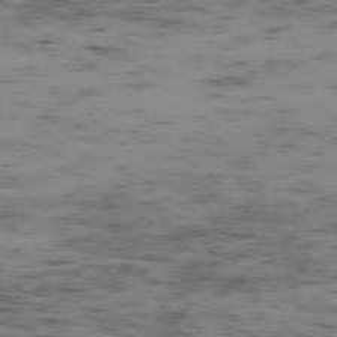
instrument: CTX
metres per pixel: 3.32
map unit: Ap
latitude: -75.4455
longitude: -79.3860
